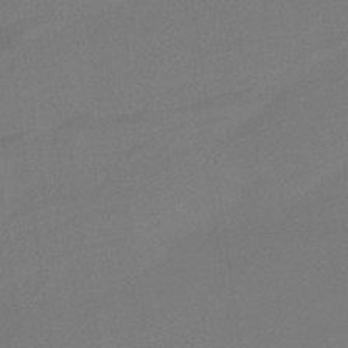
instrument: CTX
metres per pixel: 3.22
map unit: HNb
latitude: -37.2187
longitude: 54.8597
